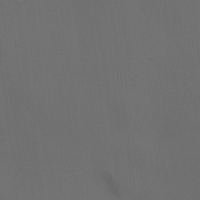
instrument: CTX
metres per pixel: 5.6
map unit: HNhu
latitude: 10.5168
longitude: 10.1606
